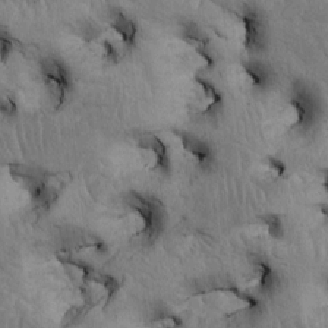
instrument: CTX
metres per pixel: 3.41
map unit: Htu
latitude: -5.4265
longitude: 156.7841
